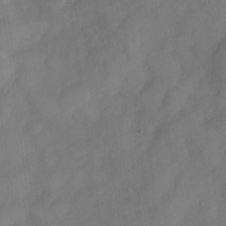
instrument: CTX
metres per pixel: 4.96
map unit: Nve
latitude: -26.0661
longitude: -148.3845
